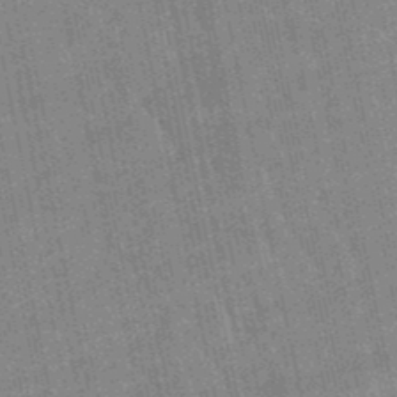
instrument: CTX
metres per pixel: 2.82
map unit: lHb
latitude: -49.1431
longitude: 74.1417
